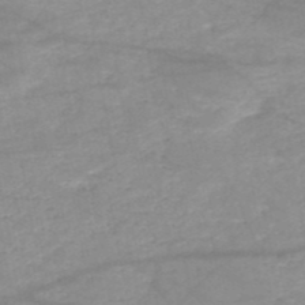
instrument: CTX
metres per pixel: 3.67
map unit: HNb
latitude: -50.3873
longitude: -40.0822
